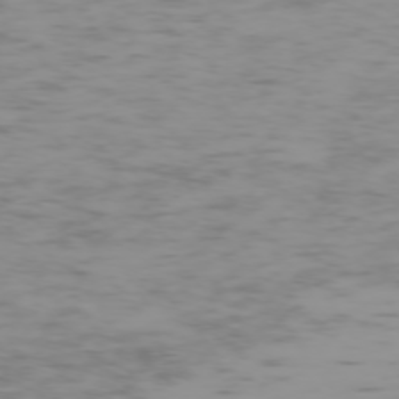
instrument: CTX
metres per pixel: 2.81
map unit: Ap
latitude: -74.1795
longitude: -80.5546
